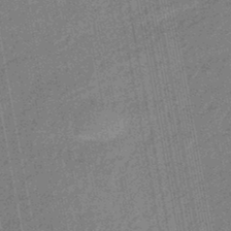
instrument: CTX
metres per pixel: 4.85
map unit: eHb
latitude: -44.9542
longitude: 89.0297
